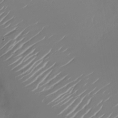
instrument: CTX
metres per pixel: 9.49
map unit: Nhu
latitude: -26.6140
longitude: -73.3104
